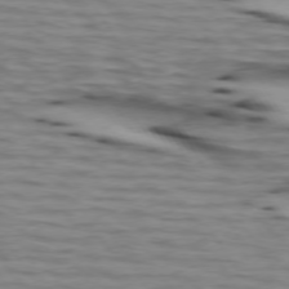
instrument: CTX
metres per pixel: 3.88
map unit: lApd
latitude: 73.8584
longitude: -64.2145
